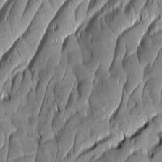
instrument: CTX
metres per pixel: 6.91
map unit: Aa
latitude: 7.0269
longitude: -129.2726
